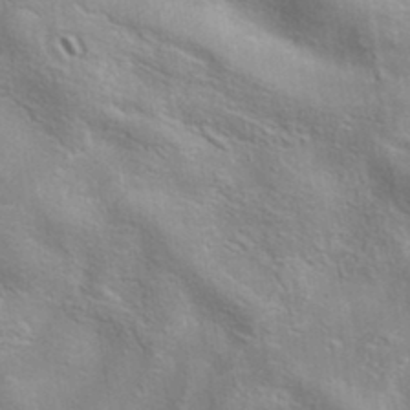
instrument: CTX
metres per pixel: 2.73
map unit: eAb
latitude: 34.8002
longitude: 111.5021
